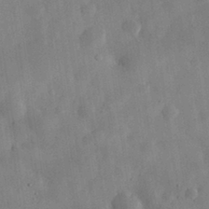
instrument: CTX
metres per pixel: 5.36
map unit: eHh
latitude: 30.5168
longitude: -75.5749
